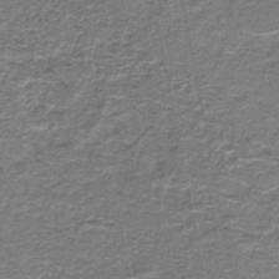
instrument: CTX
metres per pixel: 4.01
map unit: lHb
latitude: -43.9745
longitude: 55.1053
